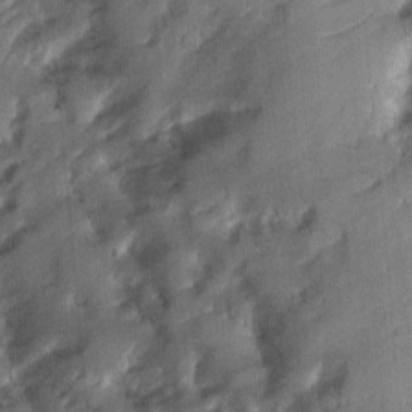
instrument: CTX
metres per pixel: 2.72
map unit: eHh
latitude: 8.3656
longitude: -73.5938
